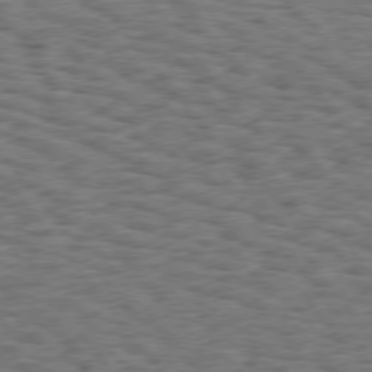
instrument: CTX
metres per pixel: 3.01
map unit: Hpe
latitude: 75.2915
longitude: -134.8947
